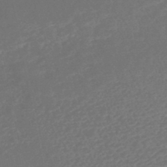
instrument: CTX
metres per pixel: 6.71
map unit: HNhu
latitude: -46.3684
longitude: 92.3873
